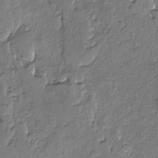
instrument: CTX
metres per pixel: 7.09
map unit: lAvf
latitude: -5.4454
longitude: -113.5371
